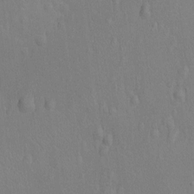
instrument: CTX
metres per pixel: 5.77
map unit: Nhu
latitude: -14.2362
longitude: -25.3481
